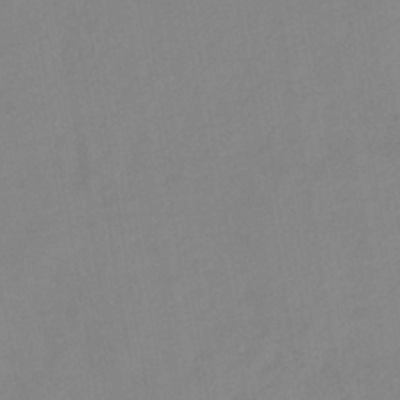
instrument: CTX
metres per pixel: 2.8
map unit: HNb
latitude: -31.5399
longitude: 62.0094
